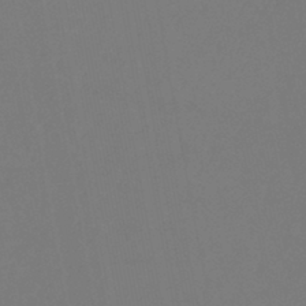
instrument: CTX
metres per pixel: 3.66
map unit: lHb
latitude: -38.6330
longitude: 75.0676
